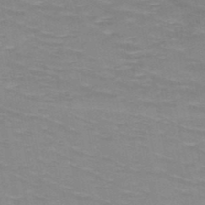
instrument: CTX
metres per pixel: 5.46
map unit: HNb
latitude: -47.8611
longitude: -46.8947
